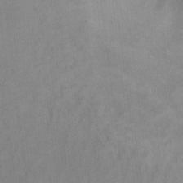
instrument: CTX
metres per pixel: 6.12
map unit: Hto
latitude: 7.0647
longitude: -37.7261
